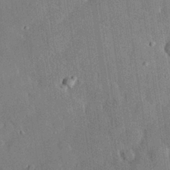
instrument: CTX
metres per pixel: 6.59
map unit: eHh
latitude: 28.6868
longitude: -80.6490
